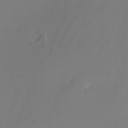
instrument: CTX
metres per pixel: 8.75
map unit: Nhu
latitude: -25.1053
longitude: -71.5749
